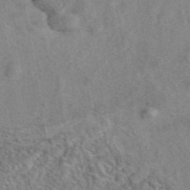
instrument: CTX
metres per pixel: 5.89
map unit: eAb
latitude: 41.8772
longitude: 109.6722
